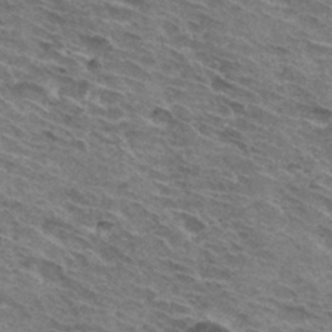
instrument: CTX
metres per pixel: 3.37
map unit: Hto
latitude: 31.8017
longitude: -45.1781
